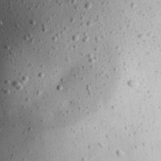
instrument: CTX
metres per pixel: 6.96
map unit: Hve
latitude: 26.7624
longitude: -93.5182
